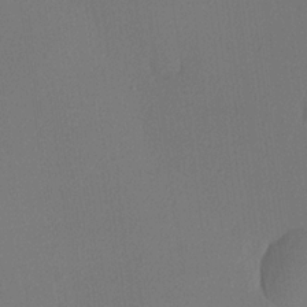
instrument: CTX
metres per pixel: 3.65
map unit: lHvf
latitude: 21.0459
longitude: 141.0675
